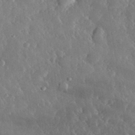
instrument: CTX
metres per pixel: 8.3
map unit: lHvf
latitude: 32.9703
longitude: -90.3278
